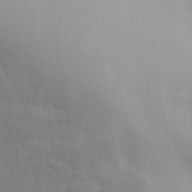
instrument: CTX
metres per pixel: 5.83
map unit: eHh
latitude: 31.7639
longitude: -70.0633
